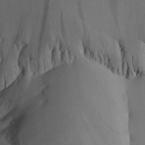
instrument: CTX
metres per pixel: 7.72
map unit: Aa
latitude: 25.5749
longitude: -133.3860
